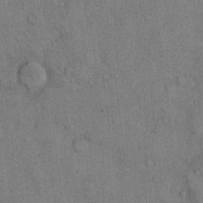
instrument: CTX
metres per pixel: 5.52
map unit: Hto
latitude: 11.4427
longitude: -59.2537
